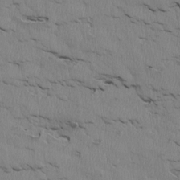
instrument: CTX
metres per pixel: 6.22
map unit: Htu
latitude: 3.9150
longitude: 152.0661
